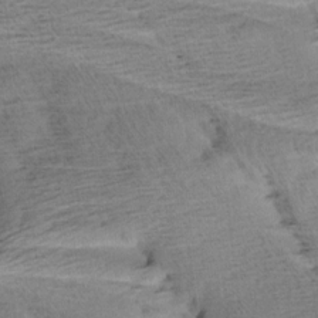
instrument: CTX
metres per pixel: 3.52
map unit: Aa
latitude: 6.5357
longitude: -137.7639
